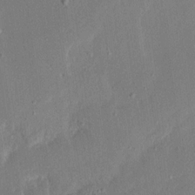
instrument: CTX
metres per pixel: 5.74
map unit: Ave
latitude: 15.7828
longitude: -139.1592
